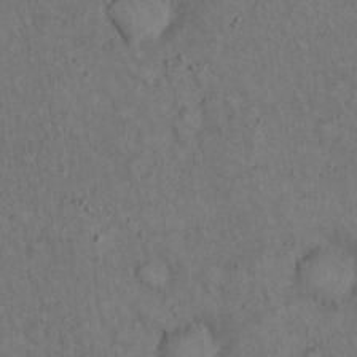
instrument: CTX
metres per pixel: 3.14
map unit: Hto
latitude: 15.8395
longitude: -61.9339
